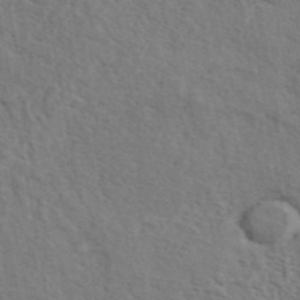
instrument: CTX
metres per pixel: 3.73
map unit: eAb
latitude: 43.7639
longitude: 113.0676
